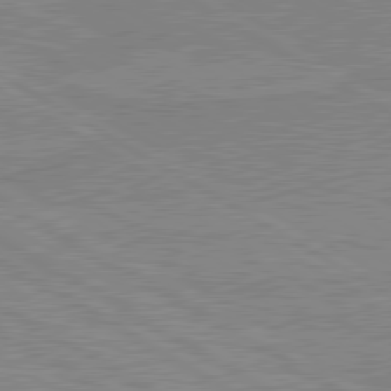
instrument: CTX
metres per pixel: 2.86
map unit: lApd
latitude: 80.1011
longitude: 168.6896
